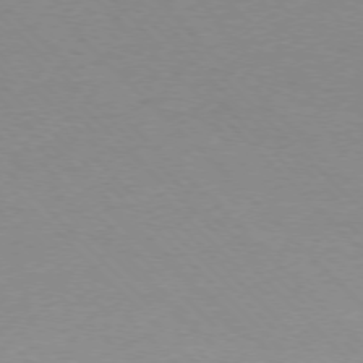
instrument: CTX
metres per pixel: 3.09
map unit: Ap
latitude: -76.8786
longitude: -70.5357
